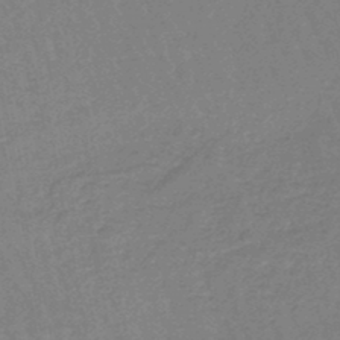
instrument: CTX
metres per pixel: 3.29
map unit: eHb
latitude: -45.9745
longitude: 80.2173
